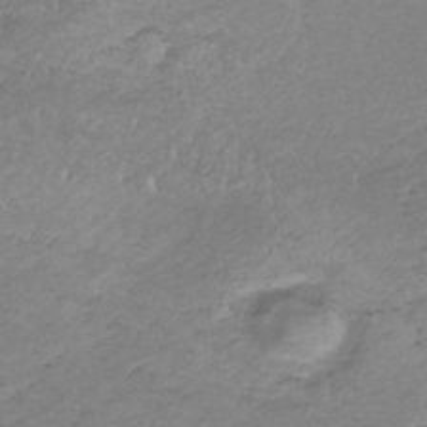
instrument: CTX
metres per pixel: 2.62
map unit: HNb
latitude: -33.3510
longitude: 61.3321
